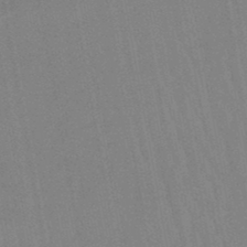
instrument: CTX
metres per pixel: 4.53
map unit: lHb
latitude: -45.9556
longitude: 78.6140
